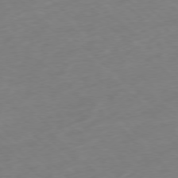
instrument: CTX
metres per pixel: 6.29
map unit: Ap
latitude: -77.8989
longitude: -79.1592
